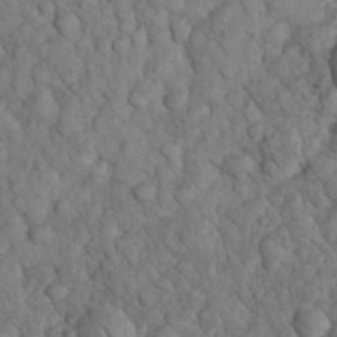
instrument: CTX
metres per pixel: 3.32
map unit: eHh
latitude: 33.4237
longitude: -66.6490
